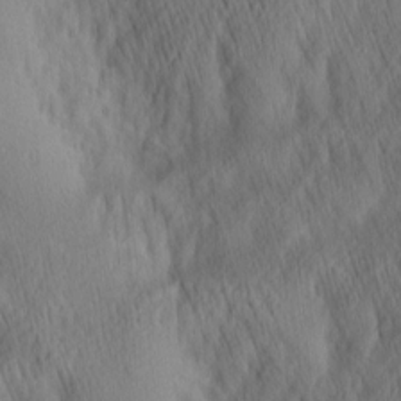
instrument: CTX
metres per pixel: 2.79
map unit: Hve
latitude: 14.2145
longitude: -91.4237
